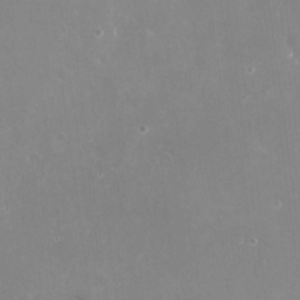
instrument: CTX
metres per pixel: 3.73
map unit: Nve
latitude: -18.4251
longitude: -59.7072
